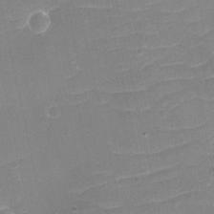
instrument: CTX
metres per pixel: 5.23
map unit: eHh
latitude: -3.9367
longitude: -76.4979
